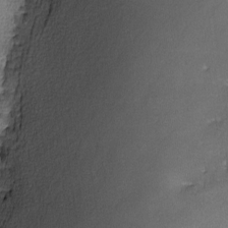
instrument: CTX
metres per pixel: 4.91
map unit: lHvf
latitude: -12.7841
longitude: -102.7624
